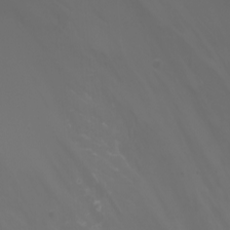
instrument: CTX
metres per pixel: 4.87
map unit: Htu
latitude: -5.1620
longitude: -88.8380
